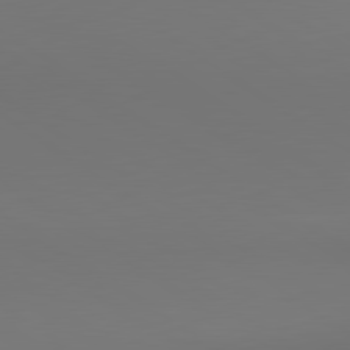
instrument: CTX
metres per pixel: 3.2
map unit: lApd
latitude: 80.7813
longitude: 152.5762
